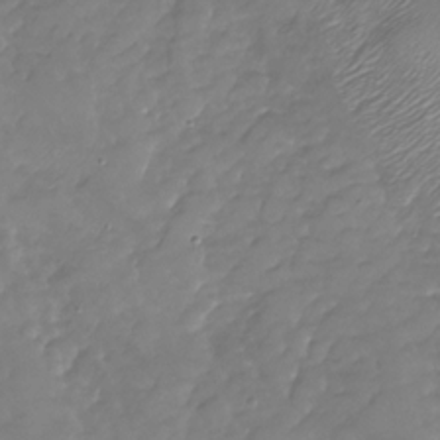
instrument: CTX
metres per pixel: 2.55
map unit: Nhu
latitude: -28.0283
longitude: -60.1766
